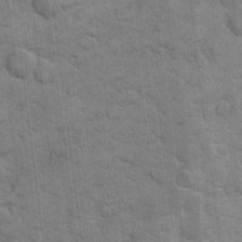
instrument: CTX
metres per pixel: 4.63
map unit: eHh
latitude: 10.9703
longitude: -65.1403
